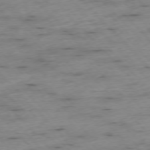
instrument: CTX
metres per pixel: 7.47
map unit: Ap
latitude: -76.5385
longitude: -89.4805
